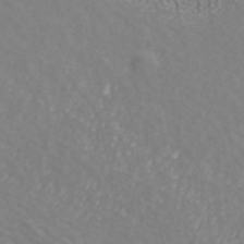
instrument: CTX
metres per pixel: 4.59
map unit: ANa
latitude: 41.3859
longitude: 32.8786
